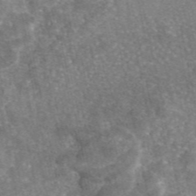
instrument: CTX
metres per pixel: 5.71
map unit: eAb
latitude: 46.2712
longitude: 105.1998
